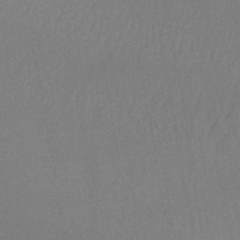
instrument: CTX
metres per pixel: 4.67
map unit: lHb
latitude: -43.1053
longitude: 73.5966
